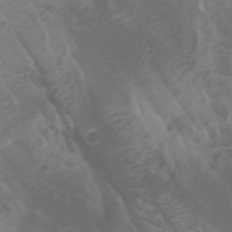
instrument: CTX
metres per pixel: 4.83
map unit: Htu
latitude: -0.8786
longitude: -77.4237
